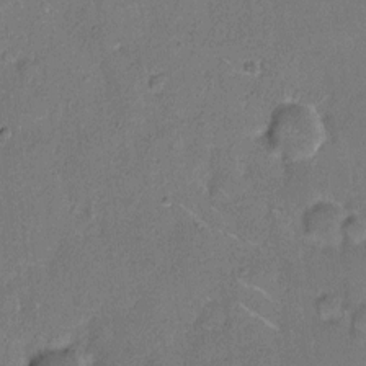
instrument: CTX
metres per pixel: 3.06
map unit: Hto
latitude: 7.8016
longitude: -62.1956
